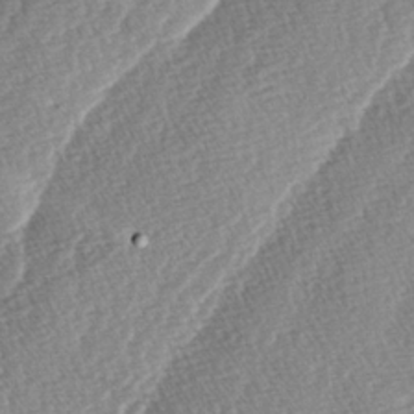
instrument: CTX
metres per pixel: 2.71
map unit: lAa
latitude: -4.1416
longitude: -130.1578
